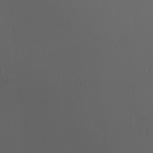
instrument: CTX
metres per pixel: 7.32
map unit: eHh
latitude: -2.8974
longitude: 20.0472
